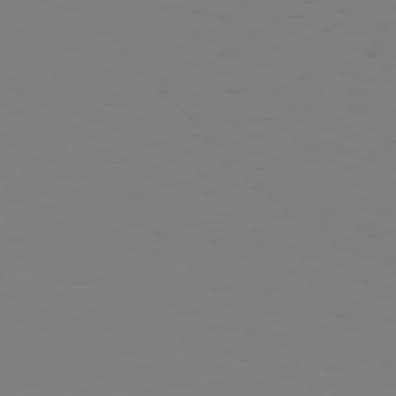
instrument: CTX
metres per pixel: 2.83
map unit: Hpe
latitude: 74.8380
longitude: -126.8569
